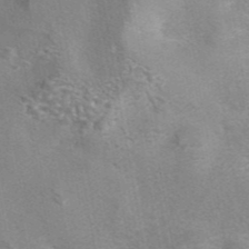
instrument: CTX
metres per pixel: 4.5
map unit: eAb
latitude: 42.5168
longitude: 106.9164
